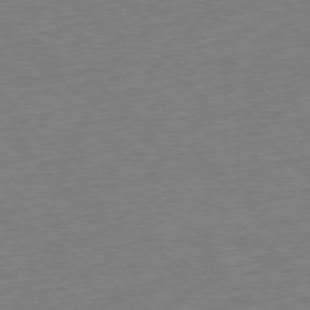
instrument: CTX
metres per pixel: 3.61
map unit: Ap
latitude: -78.7652
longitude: -68.5735
